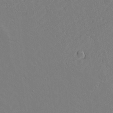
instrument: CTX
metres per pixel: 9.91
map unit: lAvf
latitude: 17.0458
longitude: -126.4601
